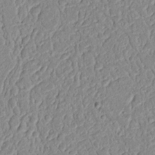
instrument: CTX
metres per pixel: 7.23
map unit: Nhu
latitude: 17.3671
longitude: -74.4034
